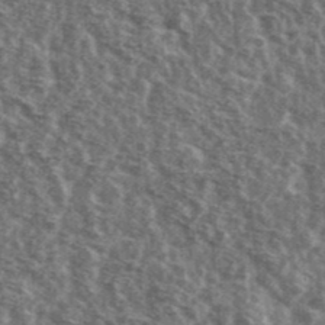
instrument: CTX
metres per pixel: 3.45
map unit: Ave
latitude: 42.1956
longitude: -106.7246
